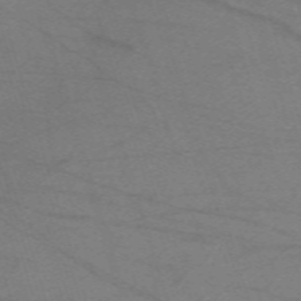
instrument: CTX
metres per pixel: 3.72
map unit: eHh
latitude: -61.7856
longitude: 54.6141
